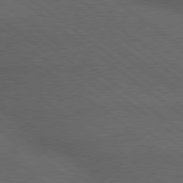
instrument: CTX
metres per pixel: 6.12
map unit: lApd
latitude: 79.6505
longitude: -176.5545
